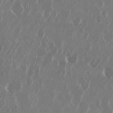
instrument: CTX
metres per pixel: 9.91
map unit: Nhu
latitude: 29.8583
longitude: -60.6868
